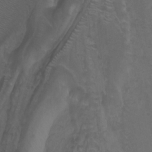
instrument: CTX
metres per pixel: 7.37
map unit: Nhu
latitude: -13.2565
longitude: -63.3293
